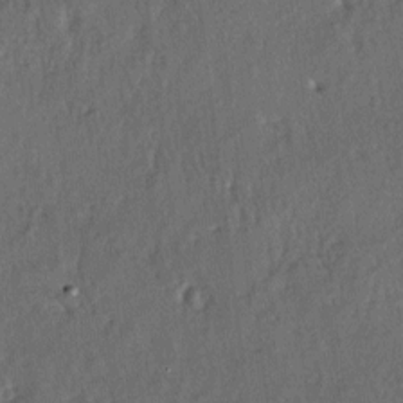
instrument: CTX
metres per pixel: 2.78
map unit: lAa
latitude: -5.8422
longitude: -124.8569
